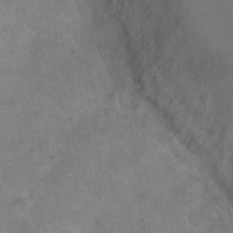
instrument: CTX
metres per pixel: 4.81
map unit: Ht
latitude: -0.1228
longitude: -33.3482
